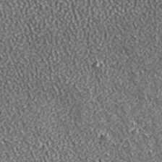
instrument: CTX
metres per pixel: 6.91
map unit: ANa
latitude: 39.1025
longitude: -91.5182
